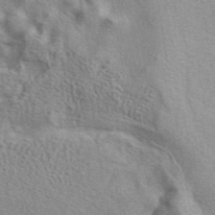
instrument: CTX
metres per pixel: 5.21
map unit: eAb
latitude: 41.1214
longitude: 103.6533
